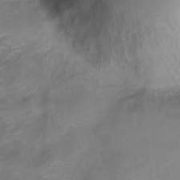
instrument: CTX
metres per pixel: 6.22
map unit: Nve
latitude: -17.8801
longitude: 108.8975
